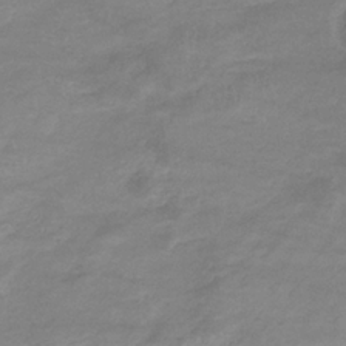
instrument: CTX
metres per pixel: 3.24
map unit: lHb
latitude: -33.9556
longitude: 71.5588
